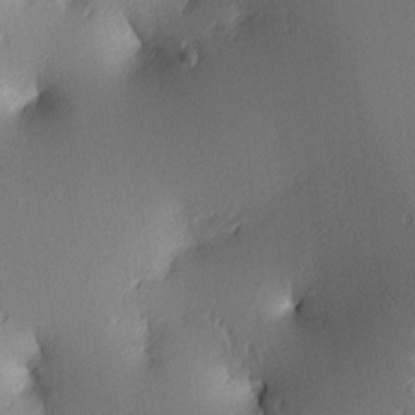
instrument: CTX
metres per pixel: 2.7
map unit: lAa
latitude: 4.2711
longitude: -116.6302
